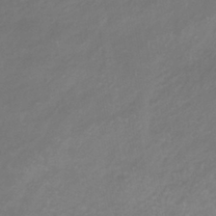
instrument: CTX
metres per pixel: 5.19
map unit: lHb
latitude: -38.2740
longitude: 72.2361
